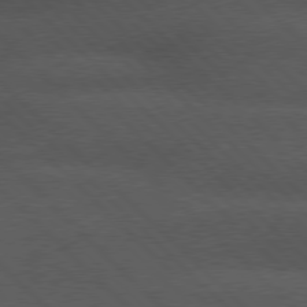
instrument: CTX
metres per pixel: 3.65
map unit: Hpe
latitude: 77.3292
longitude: -153.2348
